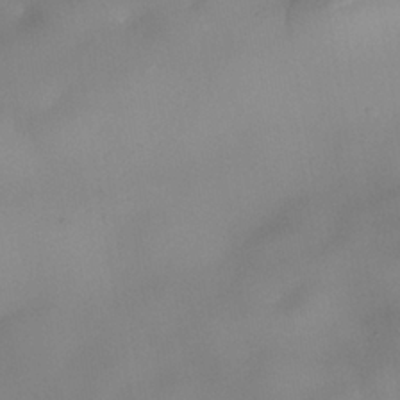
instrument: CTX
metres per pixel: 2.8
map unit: Nhe
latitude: -37.9556
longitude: -118.4790
